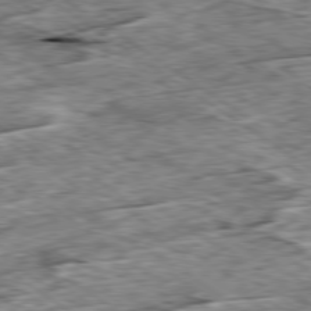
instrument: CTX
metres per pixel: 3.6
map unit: Ap
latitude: -79.7666
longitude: -85.8583
